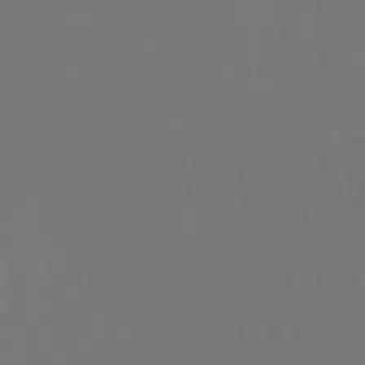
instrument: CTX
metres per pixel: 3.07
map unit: HNb
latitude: -52.2739
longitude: -48.6113
